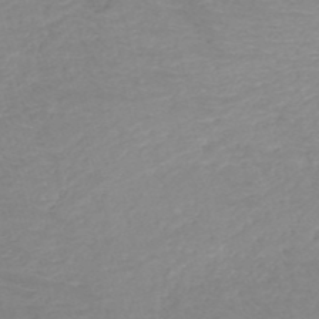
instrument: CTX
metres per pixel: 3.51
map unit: HNb
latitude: -49.8045
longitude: -46.7058
